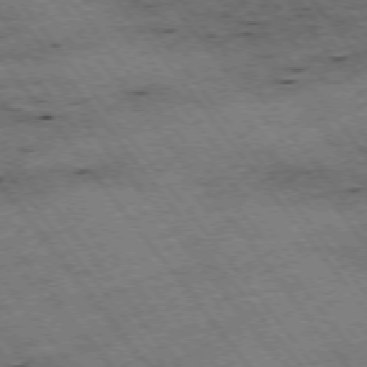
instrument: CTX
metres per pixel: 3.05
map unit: Hpe
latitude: -75.2565
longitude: 4.5951
